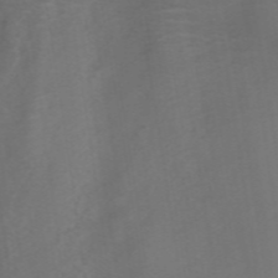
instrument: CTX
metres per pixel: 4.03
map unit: ANa
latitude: 37.3860
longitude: 24.0283
